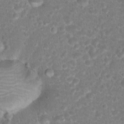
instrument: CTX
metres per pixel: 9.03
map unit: Hto
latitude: 18.2144
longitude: -40.8569
